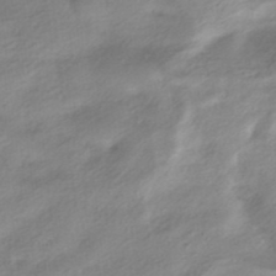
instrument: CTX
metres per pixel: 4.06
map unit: HNhu
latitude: -40.4440
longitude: 93.0864
